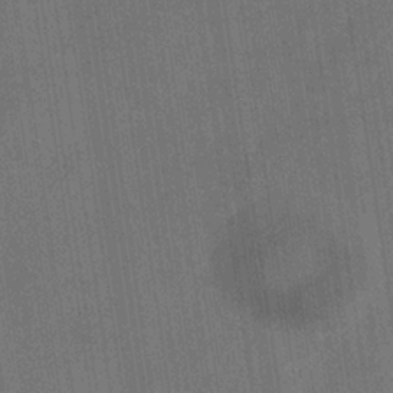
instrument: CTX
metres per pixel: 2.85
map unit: eHb
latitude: -34.5007
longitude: 73.6344
